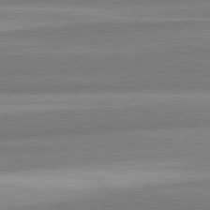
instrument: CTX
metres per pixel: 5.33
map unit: lApd
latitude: 82.3656
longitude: 179.3887
